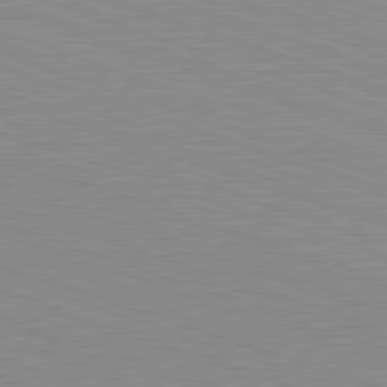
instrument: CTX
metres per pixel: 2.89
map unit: Hpe
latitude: -82.5007
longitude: 6.3306
